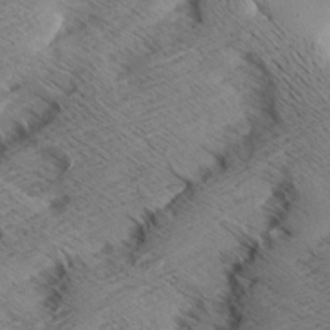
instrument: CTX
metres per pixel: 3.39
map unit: Aa
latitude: 8.3845
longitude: -140.2333
